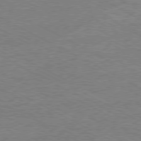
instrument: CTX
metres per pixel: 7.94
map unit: Ap
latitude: -80.4818
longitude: -85.7639
